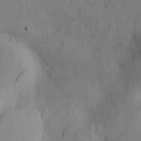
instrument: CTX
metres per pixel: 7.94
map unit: eHh
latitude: 25.9528
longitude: -75.5749
